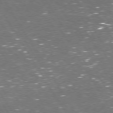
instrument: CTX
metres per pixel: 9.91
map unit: Hpe
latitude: 72.9703
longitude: -124.1955
